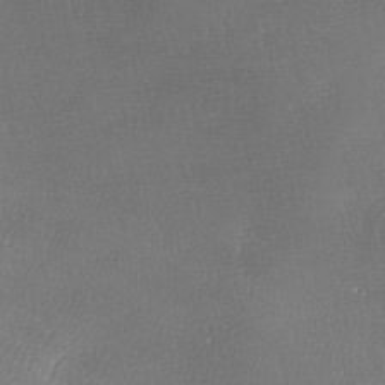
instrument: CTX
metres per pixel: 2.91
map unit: Ave
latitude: -7.0486
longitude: -122.9892
